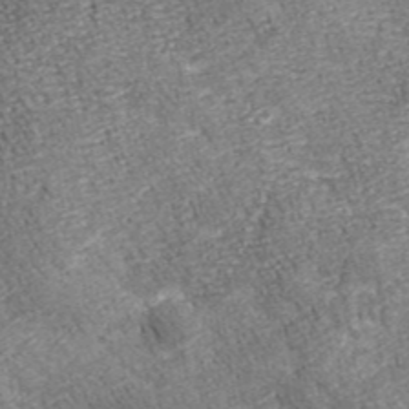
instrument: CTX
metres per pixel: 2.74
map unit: eHh
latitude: 43.4804
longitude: -91.1592
